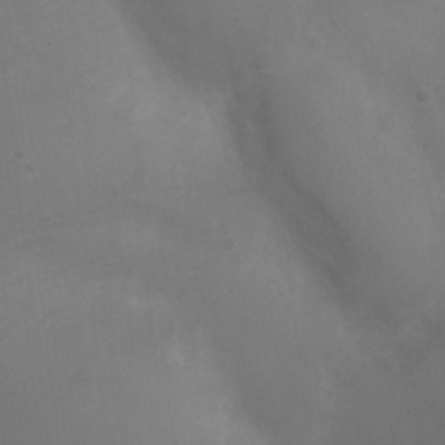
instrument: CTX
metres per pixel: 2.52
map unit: Ht
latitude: 1.8016
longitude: -22.2333
